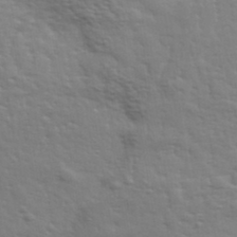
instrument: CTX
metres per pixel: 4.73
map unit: eHh
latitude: 35.4237
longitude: -81.0080
